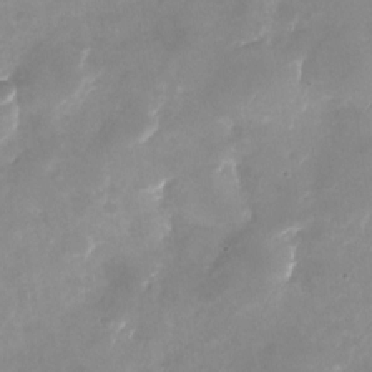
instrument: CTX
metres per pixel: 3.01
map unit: Nhu
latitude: -24.8219
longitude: -70.0255
